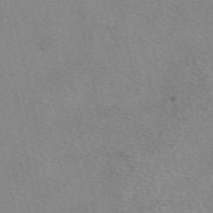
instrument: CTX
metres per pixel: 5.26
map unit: eAb
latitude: 49.0647
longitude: 106.9164
